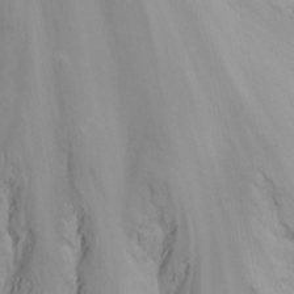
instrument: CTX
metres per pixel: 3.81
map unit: Nhu
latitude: -13.9178
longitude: -61.7071
